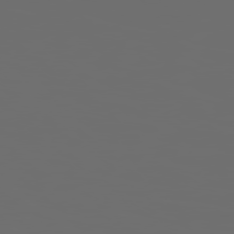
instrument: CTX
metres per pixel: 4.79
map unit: Hpe
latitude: 78.4412
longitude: 176.5385
